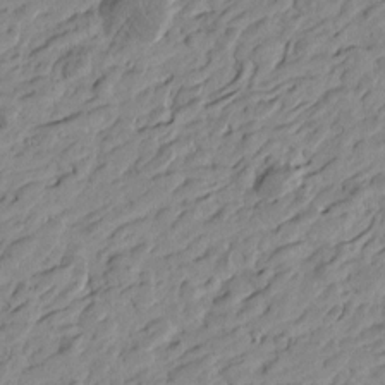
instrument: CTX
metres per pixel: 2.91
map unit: Htu
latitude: -4.5951
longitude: -179.7072
